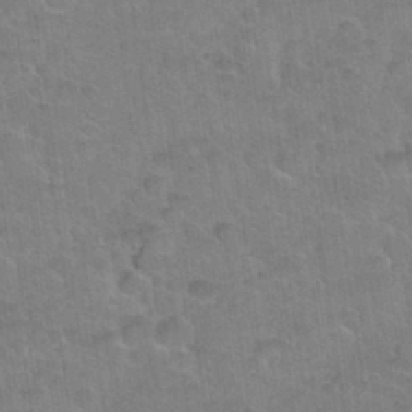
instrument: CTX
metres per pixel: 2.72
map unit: Nhu
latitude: 31.8017
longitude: -51.8772
